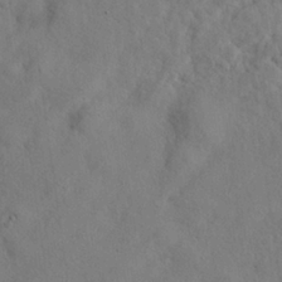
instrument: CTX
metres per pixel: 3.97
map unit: eHh
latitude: 24.2522
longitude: -80.3845
